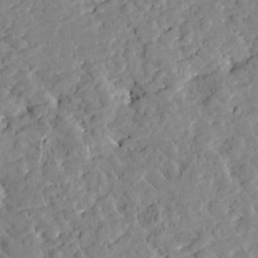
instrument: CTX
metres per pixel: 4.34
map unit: Htu
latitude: -2.5951
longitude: 174.6329
